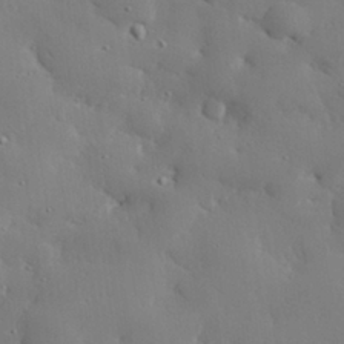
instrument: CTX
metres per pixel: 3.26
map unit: eHh
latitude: 28.9136
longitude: -81.6694
